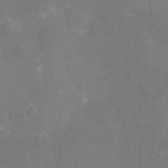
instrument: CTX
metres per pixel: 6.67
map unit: Nhu
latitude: -16.3873
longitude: -56.1955
